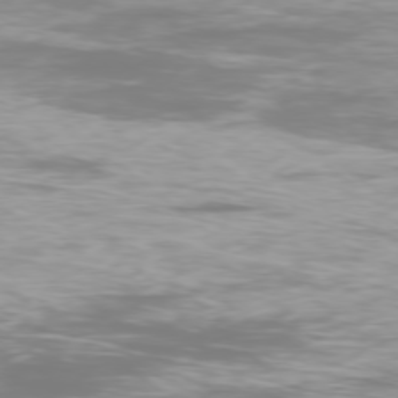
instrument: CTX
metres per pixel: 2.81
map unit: Ap
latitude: -77.7478
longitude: -80.4034
